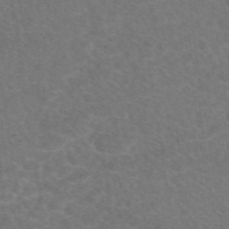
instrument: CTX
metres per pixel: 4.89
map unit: eAb
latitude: 47.5938
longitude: 115.2376
